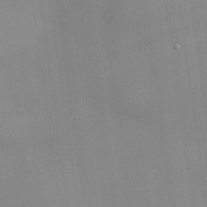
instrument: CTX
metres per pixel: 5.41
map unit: eHh
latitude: 24.8569
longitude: -90.4412
